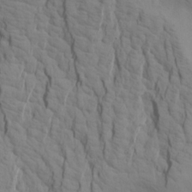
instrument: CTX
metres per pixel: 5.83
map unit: Aa
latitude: 21.3104
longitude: -142.3278
